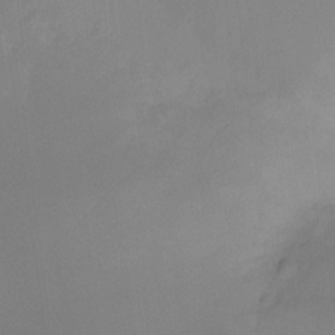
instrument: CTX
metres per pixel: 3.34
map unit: Ht
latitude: -15.6155
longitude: -48.5357
